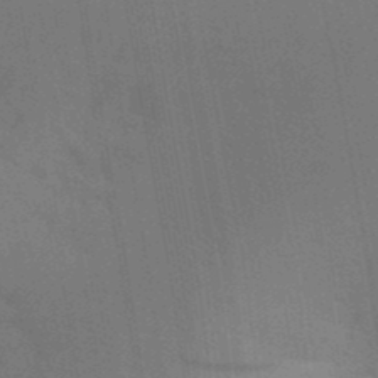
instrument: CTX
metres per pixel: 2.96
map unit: Aa
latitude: 31.5938
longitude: -145.8583
